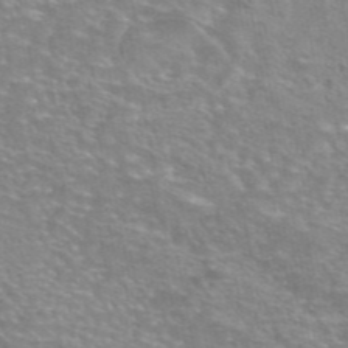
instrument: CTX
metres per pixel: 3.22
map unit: eAb
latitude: 45.7072
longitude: 102.2928
